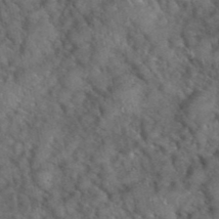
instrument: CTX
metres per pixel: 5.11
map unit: eHh
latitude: 39.4426
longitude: -56.5167
